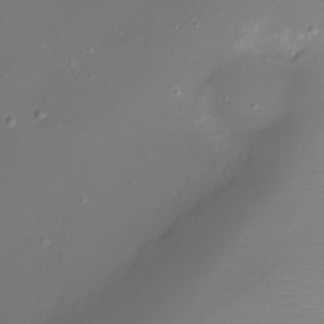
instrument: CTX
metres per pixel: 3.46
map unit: Ht
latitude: -10.2173
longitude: -29.6316
